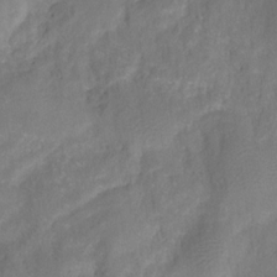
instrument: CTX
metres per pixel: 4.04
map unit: HNhu
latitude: -27.8044
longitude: 73.7477
